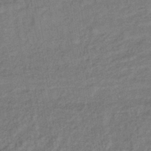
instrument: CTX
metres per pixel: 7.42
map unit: lHb
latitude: -38.3684
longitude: 62.5951
